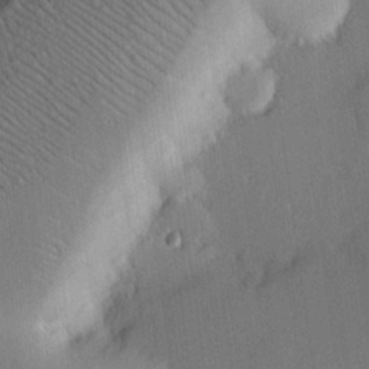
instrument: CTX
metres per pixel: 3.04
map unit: eHh
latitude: 22.5924
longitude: -91.1025
